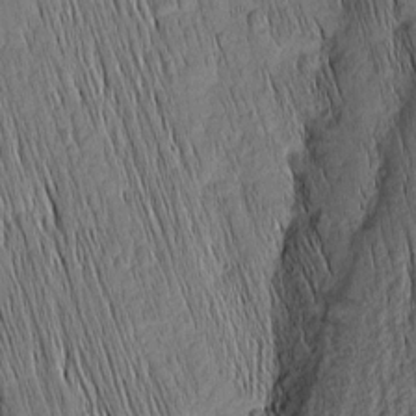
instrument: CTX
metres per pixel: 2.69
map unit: Nhu
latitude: -4.8219
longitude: -151.7260
